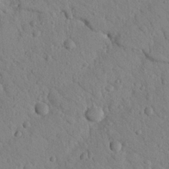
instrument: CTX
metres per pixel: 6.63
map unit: Nhu
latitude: 22.2145
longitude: -75.8394
